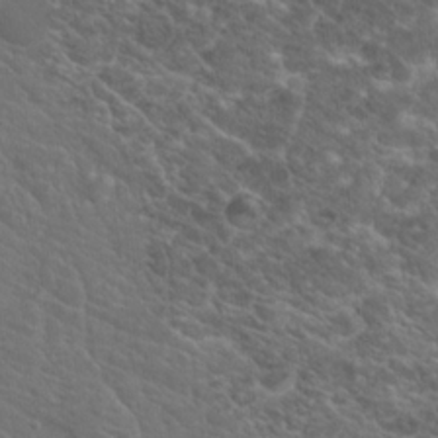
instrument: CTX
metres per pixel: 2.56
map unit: Hto
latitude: 19.1592
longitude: -36.2901
